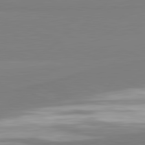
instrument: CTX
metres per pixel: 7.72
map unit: lApd
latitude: 81.8016
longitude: 165.6155
